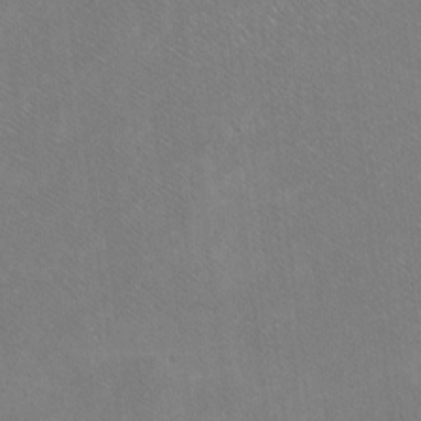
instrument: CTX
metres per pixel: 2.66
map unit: Ht
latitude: -6.5573
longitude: -36.7058
